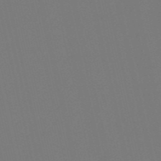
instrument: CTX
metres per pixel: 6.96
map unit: HNb
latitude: -54.9731
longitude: -39.0080
